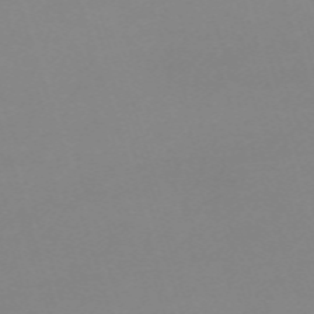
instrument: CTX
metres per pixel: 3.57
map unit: eHh
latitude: -62.2172
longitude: 49.1809
